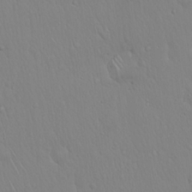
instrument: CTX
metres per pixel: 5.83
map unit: Hto
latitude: 17.4049
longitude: -58.6491
